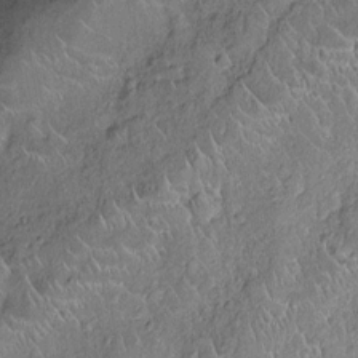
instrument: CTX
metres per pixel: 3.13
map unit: Nhu
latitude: -12.2929
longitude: -22.9325
